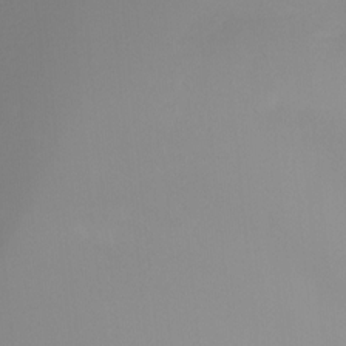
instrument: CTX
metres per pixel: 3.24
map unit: Ht
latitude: -15.7289
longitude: -49.1592
